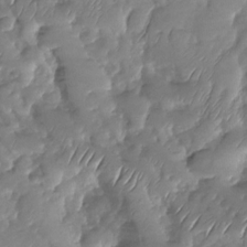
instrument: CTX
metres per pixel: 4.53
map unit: Nhu
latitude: -29.2943
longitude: -60.8569
